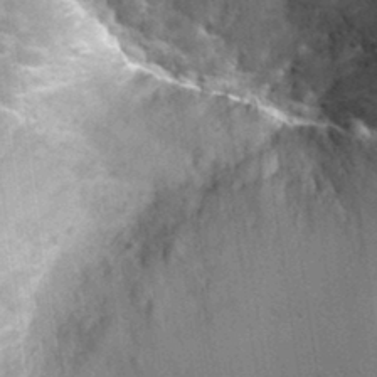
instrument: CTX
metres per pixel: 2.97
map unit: Nhu
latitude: 32.5167
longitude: -52.4223
